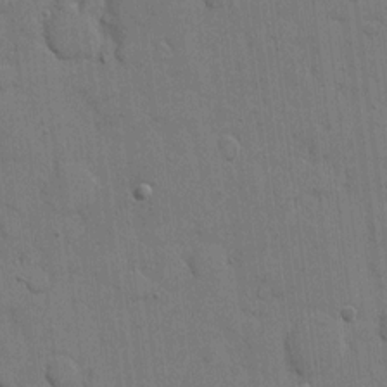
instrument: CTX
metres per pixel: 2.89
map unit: eHh
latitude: 9.0648
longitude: -67.7638
